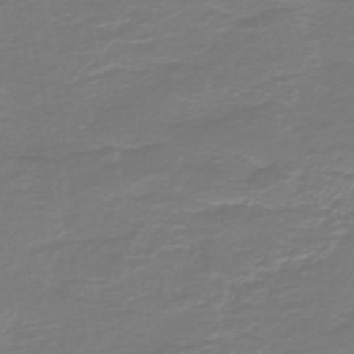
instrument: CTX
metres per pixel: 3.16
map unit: HNb
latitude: -46.8408
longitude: 52.5951
